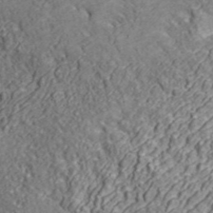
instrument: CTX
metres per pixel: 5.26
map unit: ANa
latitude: 43.6883
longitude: -86.2333
